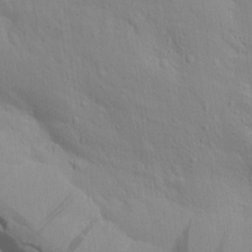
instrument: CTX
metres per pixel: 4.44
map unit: Aa
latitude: 15.1215
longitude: -143.2159
